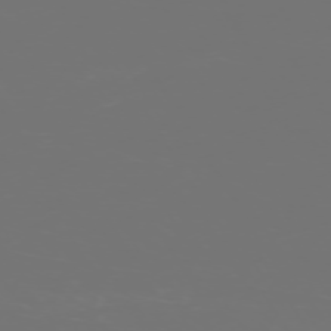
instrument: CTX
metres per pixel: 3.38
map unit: Hpe
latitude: -73.6533
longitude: 4.8597
